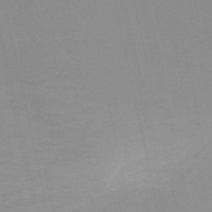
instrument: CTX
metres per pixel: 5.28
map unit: eHh
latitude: -53.8044
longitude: -25.3103
